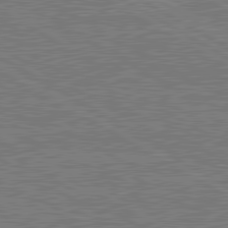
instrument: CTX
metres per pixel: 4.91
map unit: lApd
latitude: 80.8569
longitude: 169.5021
